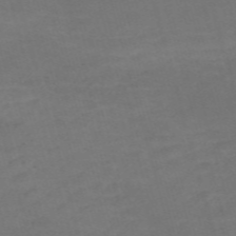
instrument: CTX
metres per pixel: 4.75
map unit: Nve
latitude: -59.0675
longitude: 58.3873
